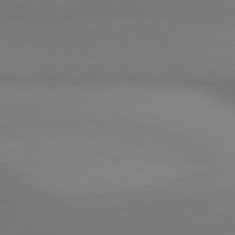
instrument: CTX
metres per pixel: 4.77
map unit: lApd
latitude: 80.4601
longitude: 129.6344
